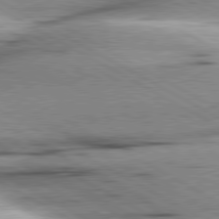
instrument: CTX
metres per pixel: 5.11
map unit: lApd
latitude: 80.4412
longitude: -157.2914
